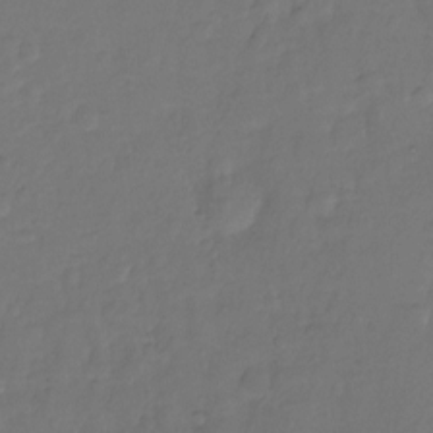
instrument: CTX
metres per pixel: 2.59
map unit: Ht
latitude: -10.7274
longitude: -35.6694
